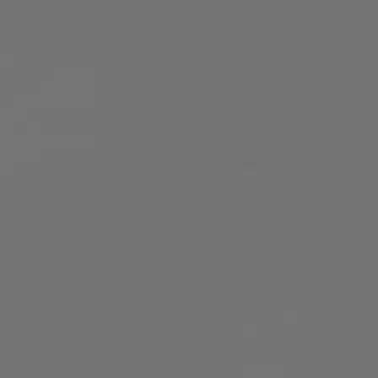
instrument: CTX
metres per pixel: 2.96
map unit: Hpe
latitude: -73.3509
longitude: 4.1039
